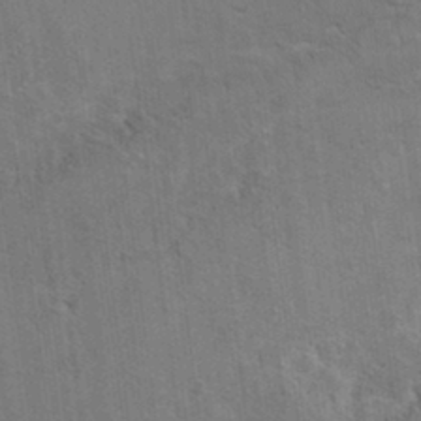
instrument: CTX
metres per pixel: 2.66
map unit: Hto
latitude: 9.7639
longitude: -35.4426
